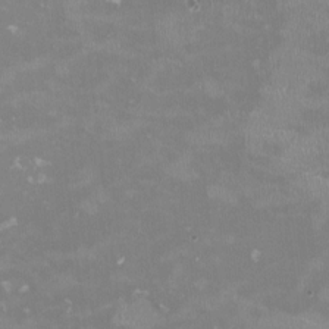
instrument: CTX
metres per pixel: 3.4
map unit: HNhu
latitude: -0.0472
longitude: -3.9150
